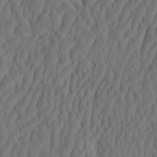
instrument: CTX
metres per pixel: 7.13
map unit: eHh
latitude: -2.6707
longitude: 16.8786
